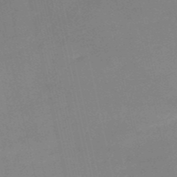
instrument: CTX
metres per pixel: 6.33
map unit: HNb
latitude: -52.8408
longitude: -49.6883
